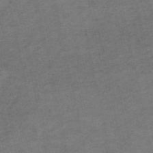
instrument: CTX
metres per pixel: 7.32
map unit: HNb
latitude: -55.8234
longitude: -45.9339
